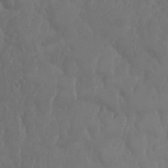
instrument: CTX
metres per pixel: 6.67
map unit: Nhu
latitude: 24.8191
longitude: -61.6883
